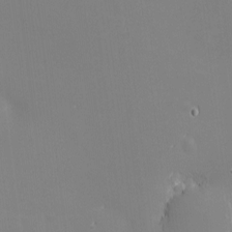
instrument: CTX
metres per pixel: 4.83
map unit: eHh
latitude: -2.5951
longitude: -80.7435
